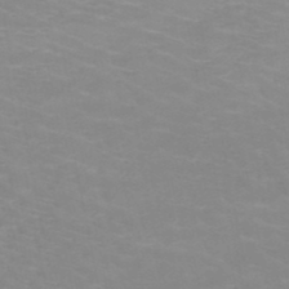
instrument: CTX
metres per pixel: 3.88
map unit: HNb
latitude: -48.2173
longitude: -46.8758
